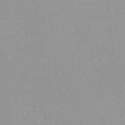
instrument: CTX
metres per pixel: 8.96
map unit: lHvf
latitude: -12.2740
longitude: -104.9325
